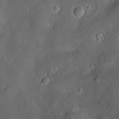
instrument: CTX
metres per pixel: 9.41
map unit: Hve
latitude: -11.5021
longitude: 175.0108
